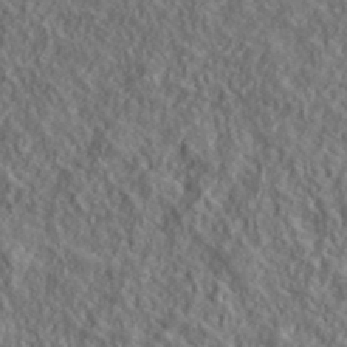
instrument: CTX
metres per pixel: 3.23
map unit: lHvf
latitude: 39.5371
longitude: -89.9528
